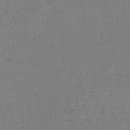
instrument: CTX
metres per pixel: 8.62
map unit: lHb
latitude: -40.9542
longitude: 65.6722
